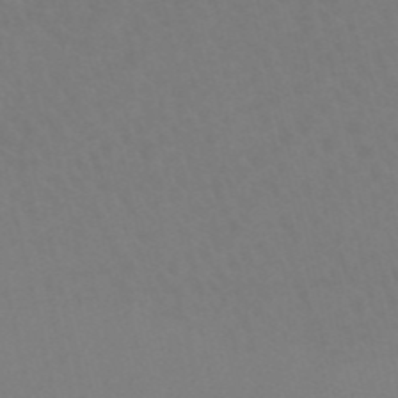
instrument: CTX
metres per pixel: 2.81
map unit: HNb
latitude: -53.2187
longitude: -50.3467
